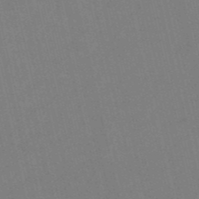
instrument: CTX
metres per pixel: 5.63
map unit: HNb
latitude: -51.9367
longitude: -44.8758
